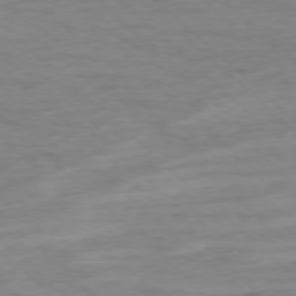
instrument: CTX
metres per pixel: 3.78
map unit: Ap
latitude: -76.6707
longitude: -77.1970
